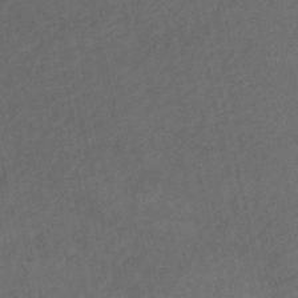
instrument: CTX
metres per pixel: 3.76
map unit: lHb
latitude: -47.6344
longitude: 70.7274
